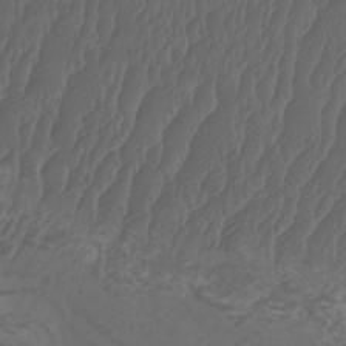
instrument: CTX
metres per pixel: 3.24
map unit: Nhu
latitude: -9.5966
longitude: -76.1011
